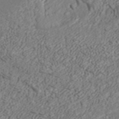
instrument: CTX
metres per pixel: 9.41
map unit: ANa
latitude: 42.4223
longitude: 28.8030
